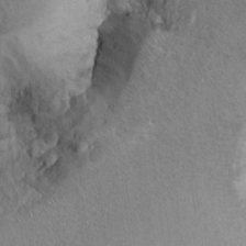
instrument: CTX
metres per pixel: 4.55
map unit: Ht
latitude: 9.4238
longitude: -31.8962
